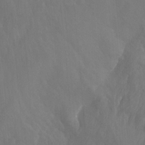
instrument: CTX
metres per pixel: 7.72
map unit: Nhu
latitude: -13.6155
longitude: -65.1970
